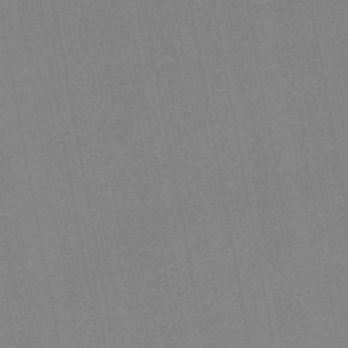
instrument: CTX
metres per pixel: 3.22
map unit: lHb
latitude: -46.5762
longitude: 70.5763
